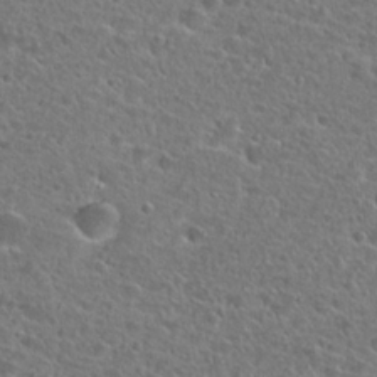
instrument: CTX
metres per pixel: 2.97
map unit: Hto
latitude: 25.4426
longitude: -46.1767
